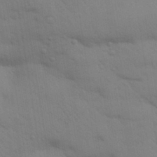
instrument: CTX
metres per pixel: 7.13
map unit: Aa
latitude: 31.9151
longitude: -146.4979
